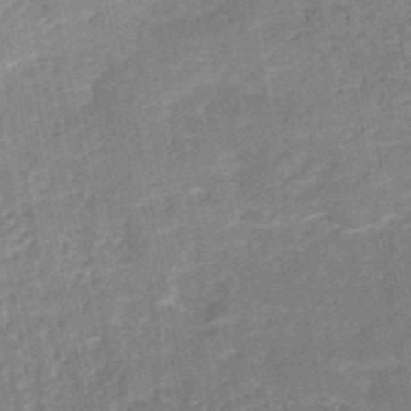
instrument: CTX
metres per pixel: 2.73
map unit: HNb
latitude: -48.3873
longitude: -44.1011
